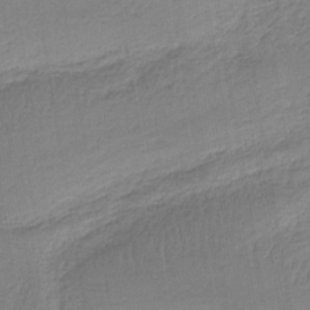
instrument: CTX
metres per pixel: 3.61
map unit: HNb
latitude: -36.5195
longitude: 57.8800
